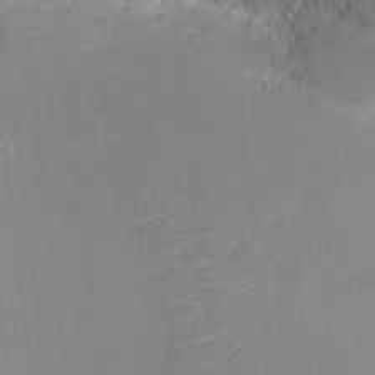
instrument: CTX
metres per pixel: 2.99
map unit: eHh
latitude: -2.3117
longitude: -79.9528
